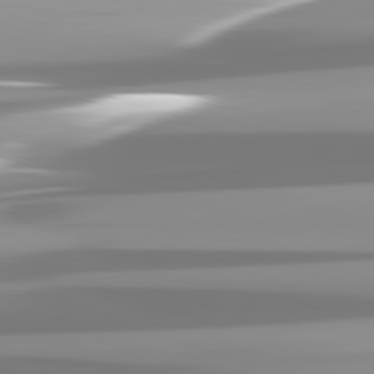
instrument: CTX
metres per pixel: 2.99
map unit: lApd
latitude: 82.2333
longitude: -139.4615
